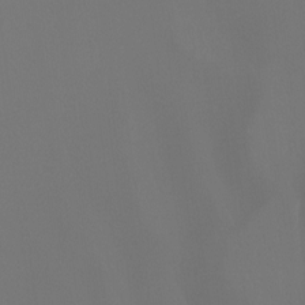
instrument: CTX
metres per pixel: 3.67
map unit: Htu
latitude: -12.7841
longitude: -46.4034
